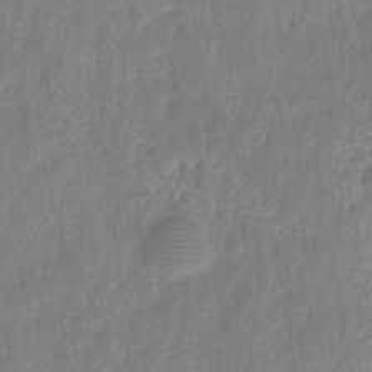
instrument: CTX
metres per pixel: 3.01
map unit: HNhu
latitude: -28.2928
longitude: 73.8611
